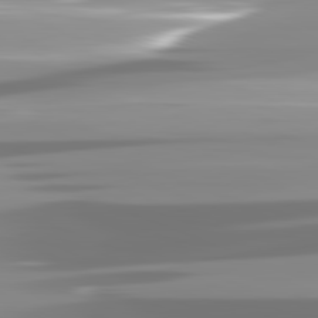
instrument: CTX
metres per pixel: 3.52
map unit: lApd
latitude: 81.9717
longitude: -138.7246
